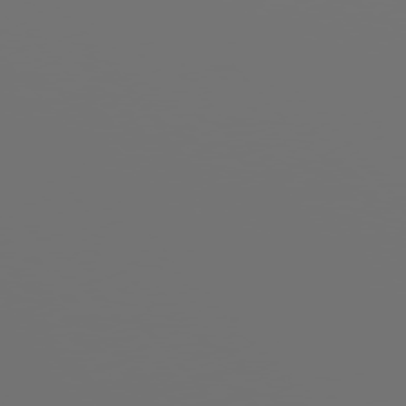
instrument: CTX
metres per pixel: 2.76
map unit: Hpe
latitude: 76.4034
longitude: -127.8961
